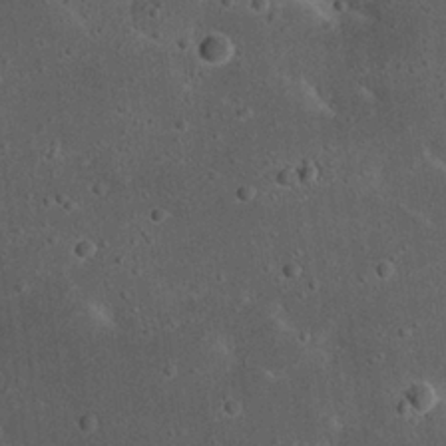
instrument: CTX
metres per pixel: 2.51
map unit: Nhu
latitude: 22.5735
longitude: -71.4237
